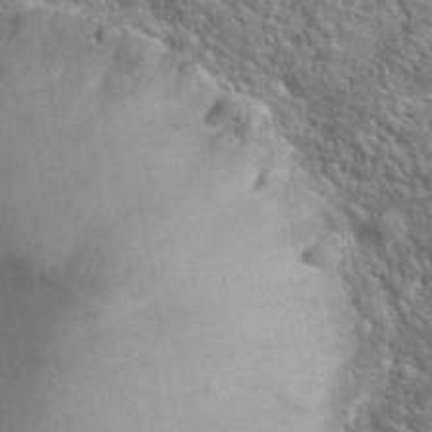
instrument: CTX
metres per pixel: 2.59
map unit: Hto
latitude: 25.3103
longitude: -47.8773
